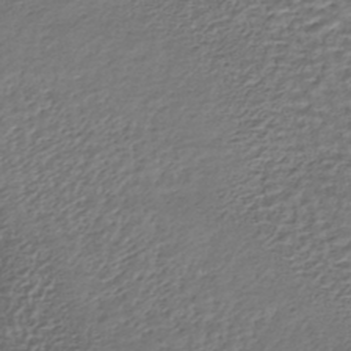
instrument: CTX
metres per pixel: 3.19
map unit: HNhu
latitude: -44.5385
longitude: 101.3320
